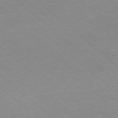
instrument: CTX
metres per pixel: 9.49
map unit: Ap
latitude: -78.1039
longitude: -98.4790
